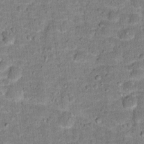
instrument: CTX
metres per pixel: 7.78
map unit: Hto
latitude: 15.9339
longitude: -38.8191
